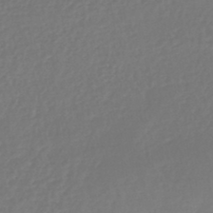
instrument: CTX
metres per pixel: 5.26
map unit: lHb
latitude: -45.7478
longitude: 61.4454
